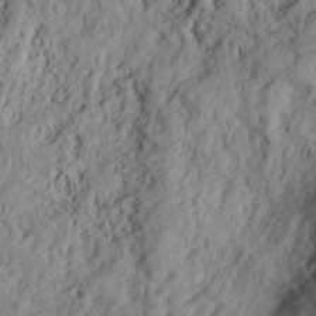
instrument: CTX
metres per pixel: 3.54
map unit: eHh
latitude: 24.2900
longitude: -79.8961
